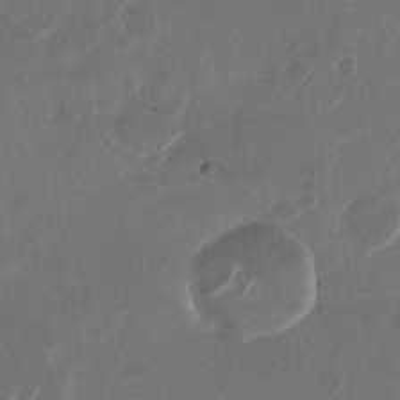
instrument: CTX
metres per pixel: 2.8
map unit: Nhu
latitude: -28.3873
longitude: -70.5923
